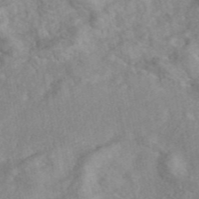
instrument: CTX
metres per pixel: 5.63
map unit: eAb
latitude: 46.1767
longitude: 127.9178
